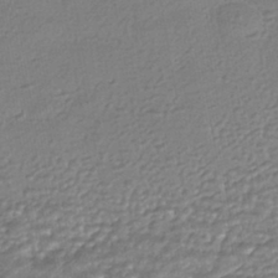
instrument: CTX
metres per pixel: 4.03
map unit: HNhu
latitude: -44.0472
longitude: 95.8422
